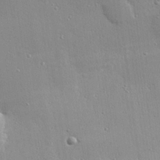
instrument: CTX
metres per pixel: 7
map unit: eHh
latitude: 24.7435
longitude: -89.2537
